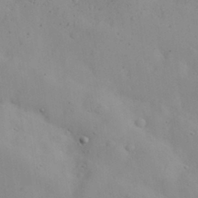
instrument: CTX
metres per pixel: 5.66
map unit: eHh
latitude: 29.7260
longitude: -72.9136
